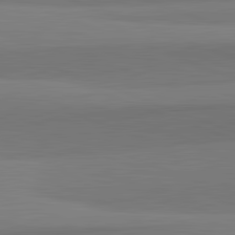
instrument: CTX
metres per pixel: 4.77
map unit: lApd
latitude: 82.3467
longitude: 150.0472
